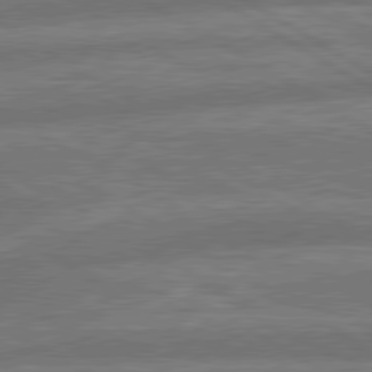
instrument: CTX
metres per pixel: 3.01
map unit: lApd
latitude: 79.8206
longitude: -165.8205
